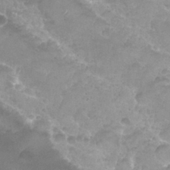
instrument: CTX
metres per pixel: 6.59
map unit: Nhu
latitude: 27.8961
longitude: -55.0269
